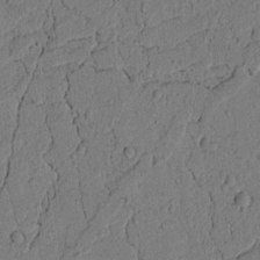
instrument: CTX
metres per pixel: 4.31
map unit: lAvf
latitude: 4.4412
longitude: 165.3510
